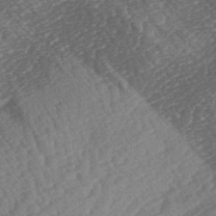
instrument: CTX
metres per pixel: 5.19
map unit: lAa
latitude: -3.1242
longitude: -127.3671
